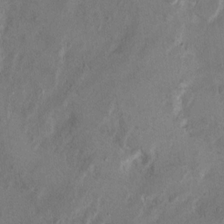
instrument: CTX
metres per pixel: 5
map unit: Ht
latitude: 10.7246
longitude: -32.1011
